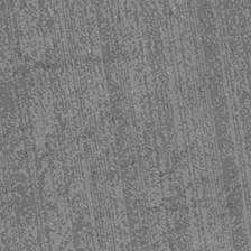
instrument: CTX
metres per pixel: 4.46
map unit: lHb
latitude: -39.8422
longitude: 67.4644
